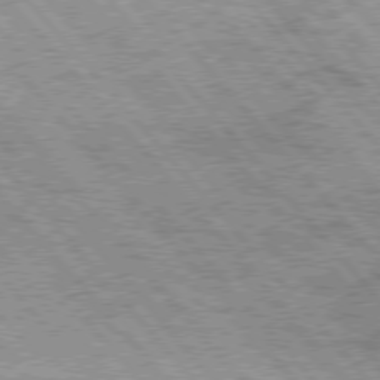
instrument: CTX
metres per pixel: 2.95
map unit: Hpe
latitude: 75.9906
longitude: -144.3845
